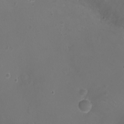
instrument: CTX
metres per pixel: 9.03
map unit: Ht
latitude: -3.5399
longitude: -18.4223
